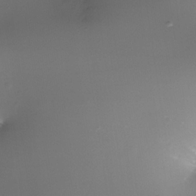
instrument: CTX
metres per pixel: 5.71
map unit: Nhe
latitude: -35.5399
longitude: -117.9339
